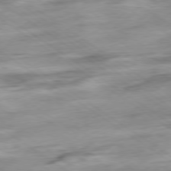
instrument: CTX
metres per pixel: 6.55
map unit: Hpe
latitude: -79.0864
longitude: -16.9325
